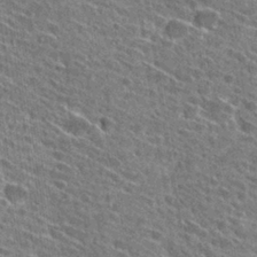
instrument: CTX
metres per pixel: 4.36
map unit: Hto
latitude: 28.4412
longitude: -45.5182
